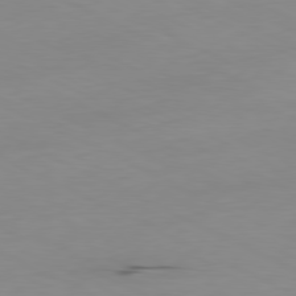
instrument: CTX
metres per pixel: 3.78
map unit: Ap
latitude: -81.0109
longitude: -94.2712
